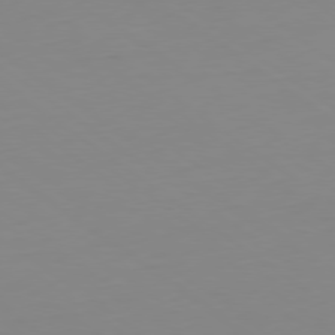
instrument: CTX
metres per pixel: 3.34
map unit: Hpe
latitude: -79.4454
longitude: 13.6344
